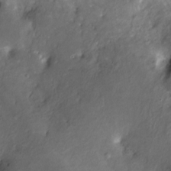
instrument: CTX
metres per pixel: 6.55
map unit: Nve
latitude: -25.1431
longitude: -108.9135
